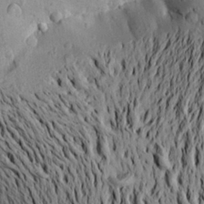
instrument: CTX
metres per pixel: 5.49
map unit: Aa
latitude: 20.6302
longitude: -149.8017
